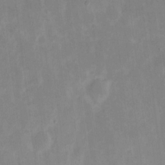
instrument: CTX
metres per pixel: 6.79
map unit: eHh
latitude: 6.7435
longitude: -69.7450
